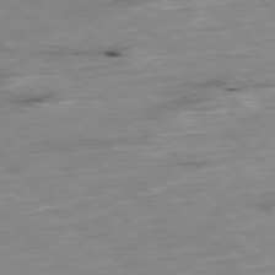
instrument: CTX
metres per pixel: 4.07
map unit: Ap
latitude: -78.1605
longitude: -88.6680
